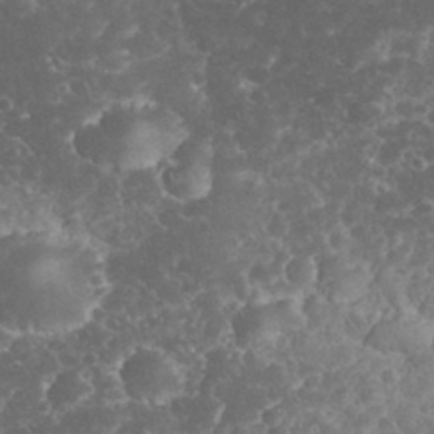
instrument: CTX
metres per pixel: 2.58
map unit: eHh
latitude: 32.9703
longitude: -63.7639
